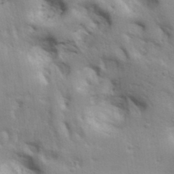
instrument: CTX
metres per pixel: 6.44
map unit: lAa
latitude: 18.2522
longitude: -138.7813
